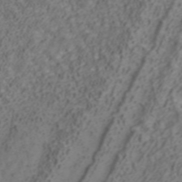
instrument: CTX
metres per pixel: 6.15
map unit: ANa
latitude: 42.3278
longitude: 33.4077
